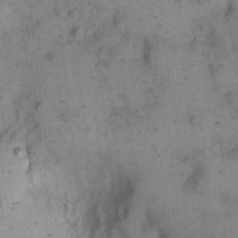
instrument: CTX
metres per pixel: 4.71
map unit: eHh
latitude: 15.1970
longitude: -66.0822
